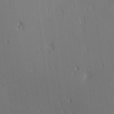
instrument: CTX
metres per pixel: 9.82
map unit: Ave
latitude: 11.9528
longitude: -107.5749
